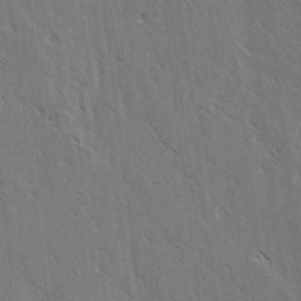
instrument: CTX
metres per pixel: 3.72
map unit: lAvf
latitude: -3.6532
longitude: -113.6694
